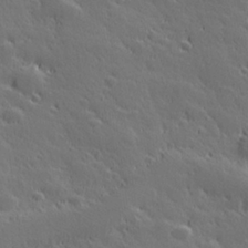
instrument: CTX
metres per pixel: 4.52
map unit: Hve
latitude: 27.2537
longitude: 144.1039
